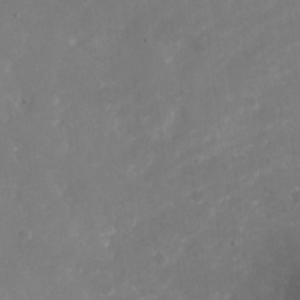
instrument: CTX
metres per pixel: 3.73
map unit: Nhu
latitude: -29.0675
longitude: -64.5168
